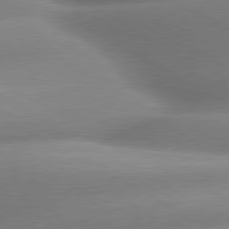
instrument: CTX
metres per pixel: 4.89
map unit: lApd
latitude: 80.0444
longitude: -158.8947
